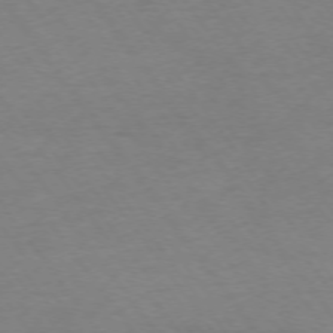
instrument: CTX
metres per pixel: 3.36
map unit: Ap
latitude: -74.9731
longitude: -83.8205
